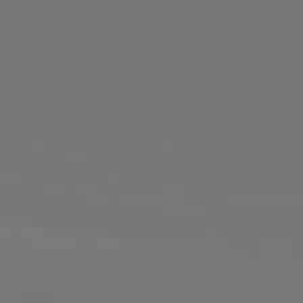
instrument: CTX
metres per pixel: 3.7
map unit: Hpe
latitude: 75.3671
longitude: -129.2726
